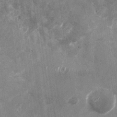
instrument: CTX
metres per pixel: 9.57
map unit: Nhu
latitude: -28.4440
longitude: -75.2726
